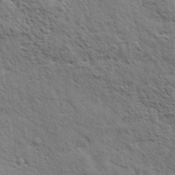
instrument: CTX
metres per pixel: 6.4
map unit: eHh
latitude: 34.2711
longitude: -140.9135
